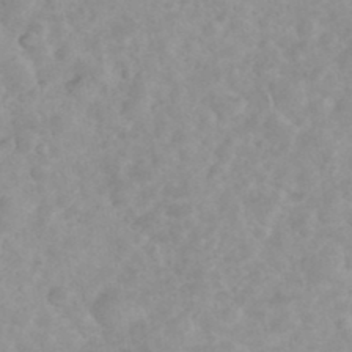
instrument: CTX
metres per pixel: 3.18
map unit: eHh
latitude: 35.6694
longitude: -62.8002
